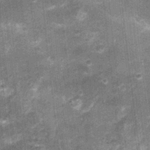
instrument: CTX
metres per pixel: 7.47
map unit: Nhu
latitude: 1.9150
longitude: -17.4237
